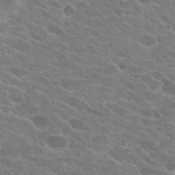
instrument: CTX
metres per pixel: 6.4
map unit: Hto
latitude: 22.4790
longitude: -38.8191
